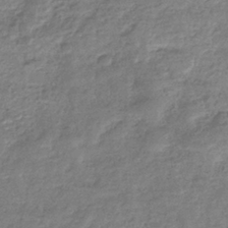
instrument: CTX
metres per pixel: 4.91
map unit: eHb
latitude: -37.2376
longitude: 80.6330
